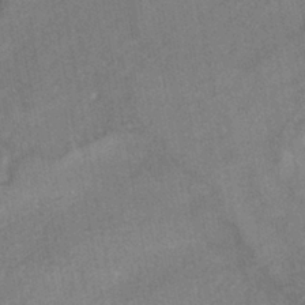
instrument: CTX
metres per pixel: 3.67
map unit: HNhu
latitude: -41.4265
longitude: 91.7478
